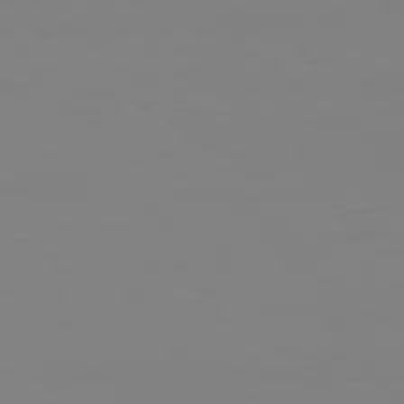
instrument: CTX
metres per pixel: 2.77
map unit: Hpe
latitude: 74.5168
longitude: -126.6302
